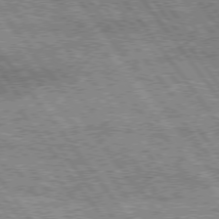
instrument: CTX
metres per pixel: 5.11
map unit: Hpe
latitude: 75.2159
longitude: -156.1388
